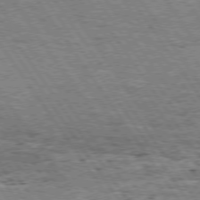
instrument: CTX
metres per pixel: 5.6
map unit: Hpe
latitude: 74.3656
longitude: -149.9339
